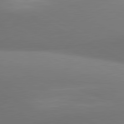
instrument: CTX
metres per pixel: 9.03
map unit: lApd
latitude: 81.0458
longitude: 132.6141
